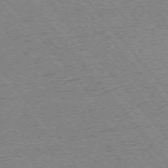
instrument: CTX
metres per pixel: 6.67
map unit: Ap
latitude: -75.3321
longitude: -86.5734
